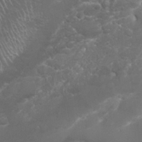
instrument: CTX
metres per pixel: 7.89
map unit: Nhu
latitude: 26.7813
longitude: -61.0269
